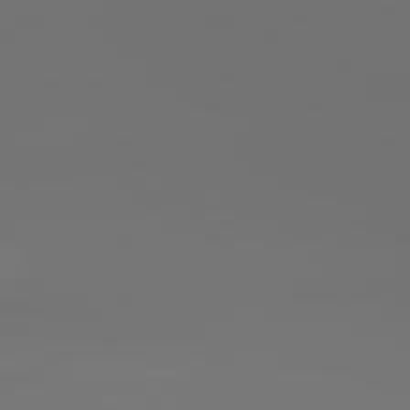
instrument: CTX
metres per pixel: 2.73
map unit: lApd
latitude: 81.9339
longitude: -152.6302
